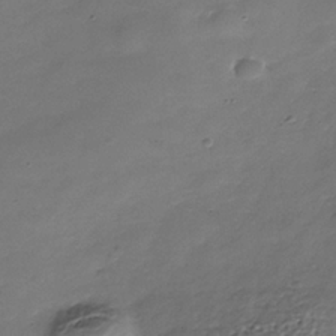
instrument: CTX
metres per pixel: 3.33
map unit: Nhe
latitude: -37.0864
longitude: -87.0458
